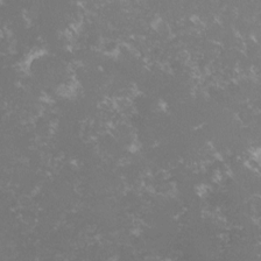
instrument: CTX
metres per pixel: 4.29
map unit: lHvf
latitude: -15.9745
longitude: -100.3278
